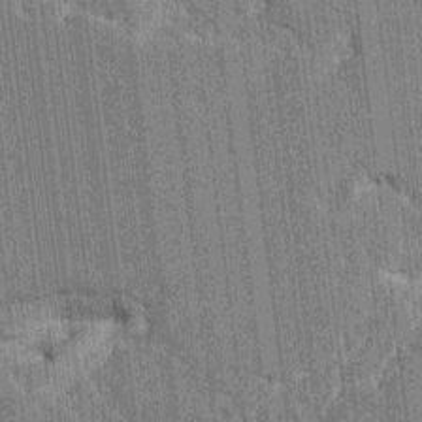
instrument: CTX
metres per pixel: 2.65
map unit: HNhu
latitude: 6.4790
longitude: -6.0633
